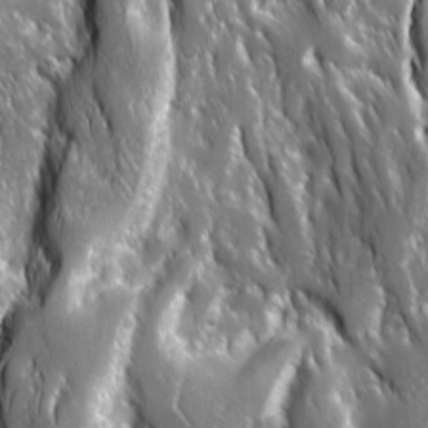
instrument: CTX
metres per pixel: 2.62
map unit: Ave
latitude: 15.3860
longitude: -133.3104
